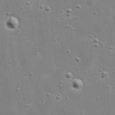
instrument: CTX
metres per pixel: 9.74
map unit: eHh
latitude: 21.5749
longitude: -66.9324
